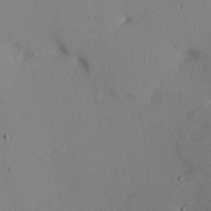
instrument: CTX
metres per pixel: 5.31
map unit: Hve
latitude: 14.2334
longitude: -90.1956
